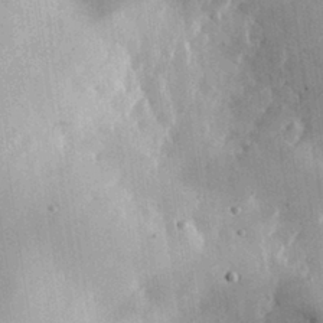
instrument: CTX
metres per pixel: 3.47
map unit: eHh
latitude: 30.4223
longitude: -79.6127
